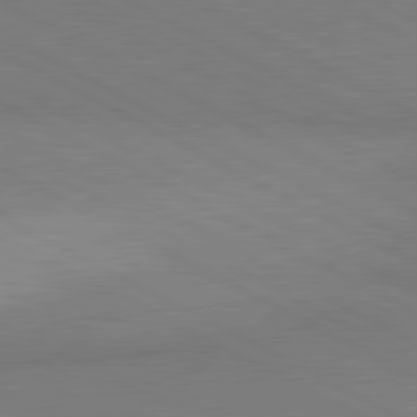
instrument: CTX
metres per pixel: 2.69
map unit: lApd
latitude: 81.1214
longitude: 158.3684
